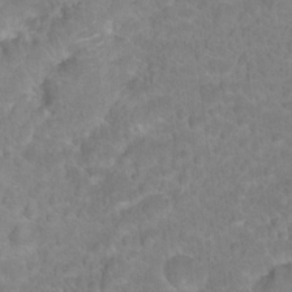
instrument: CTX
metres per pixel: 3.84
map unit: Hto
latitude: 18.6301
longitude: -37.8961
